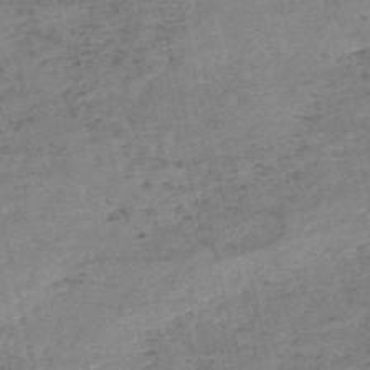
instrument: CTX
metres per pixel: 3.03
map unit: HNb
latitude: -54.8597
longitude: -42.2901
